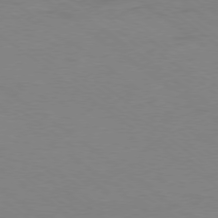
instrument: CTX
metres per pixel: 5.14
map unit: Ap
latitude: -78.4629
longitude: -75.3293
